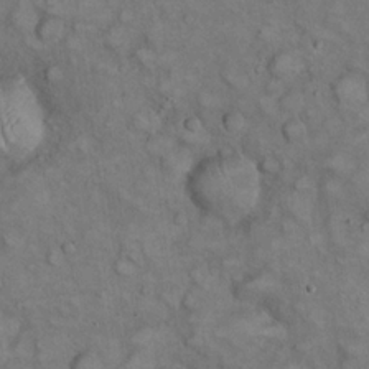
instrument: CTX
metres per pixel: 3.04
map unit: eHh
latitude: 22.5546
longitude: -59.9906
